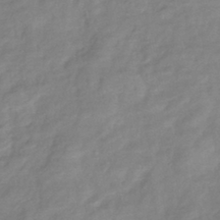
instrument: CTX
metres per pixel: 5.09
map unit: eHb
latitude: -40.6896
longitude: 81.4266
